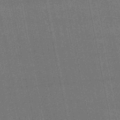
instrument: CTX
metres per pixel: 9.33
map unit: lHb
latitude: -45.9745
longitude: 68.4817
